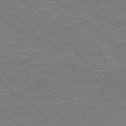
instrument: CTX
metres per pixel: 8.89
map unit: Hpe
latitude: 78.9514
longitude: -126.4790
